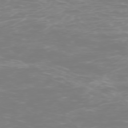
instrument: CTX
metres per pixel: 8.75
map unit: Hpe
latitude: -73.9556
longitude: 4.9919
